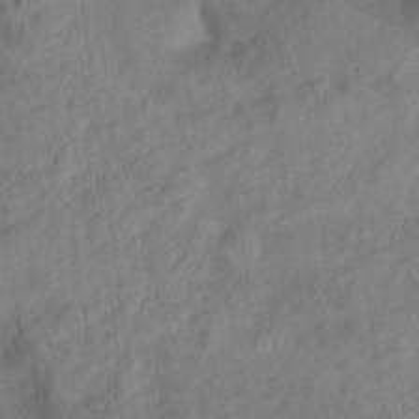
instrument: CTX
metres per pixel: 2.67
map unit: Ht
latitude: 12.1956
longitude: -40.4601
